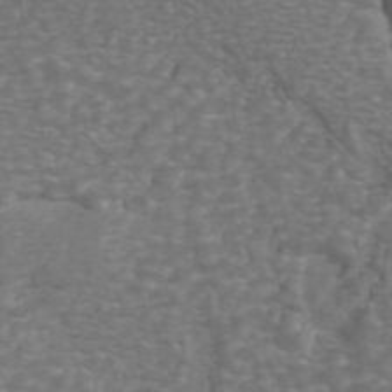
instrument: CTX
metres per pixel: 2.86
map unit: ANa
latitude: 44.7246
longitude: 26.7652
